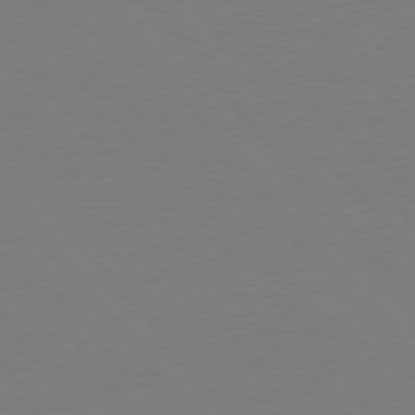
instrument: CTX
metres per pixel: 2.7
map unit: Hpe
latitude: 75.4804
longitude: -145.2159
